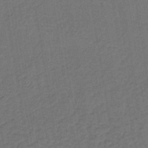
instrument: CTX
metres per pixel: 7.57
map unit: lHb
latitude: -39.6722
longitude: 63.5588
